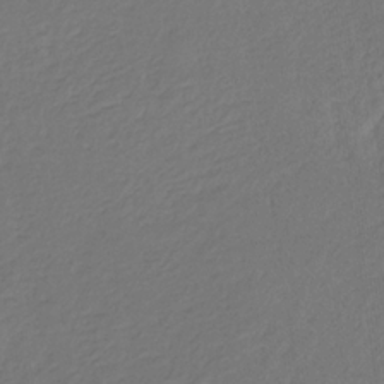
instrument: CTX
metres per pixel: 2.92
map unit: eHb
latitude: -30.4251
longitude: 67.7666
